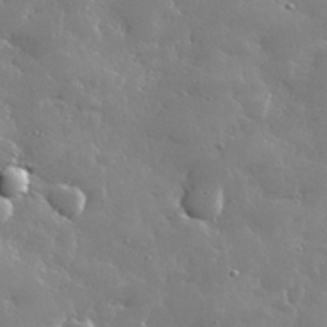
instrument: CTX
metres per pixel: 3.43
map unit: lHvf
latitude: 32.6302
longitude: -93.0269
